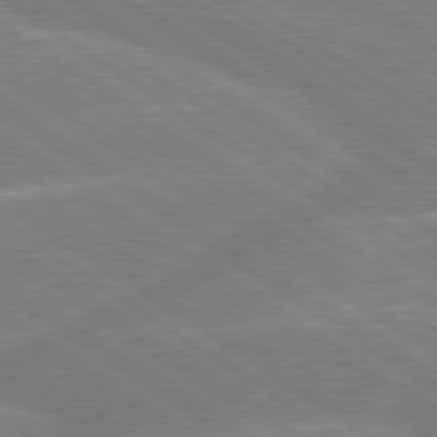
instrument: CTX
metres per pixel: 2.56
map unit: lApd
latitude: 79.4238
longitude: -130.5546
